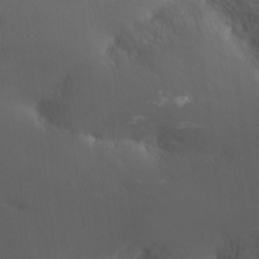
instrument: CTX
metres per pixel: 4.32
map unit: Nhu
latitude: -11.0675
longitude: -75.1781
